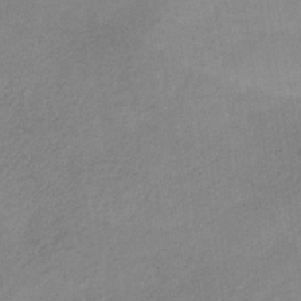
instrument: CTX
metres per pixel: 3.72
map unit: HNb
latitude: -33.0865
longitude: 63.2565
